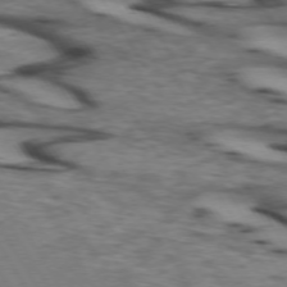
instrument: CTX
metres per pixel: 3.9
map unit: lApd
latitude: 72.9892
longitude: -57.3292
